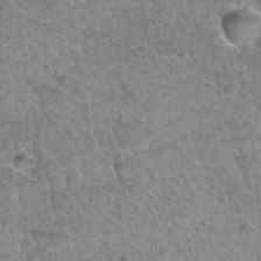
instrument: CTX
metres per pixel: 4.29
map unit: Hto
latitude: 35.3859
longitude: -47.9150
